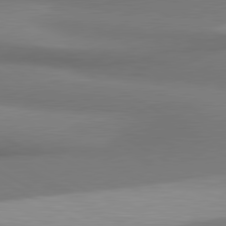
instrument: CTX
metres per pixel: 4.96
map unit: lApd
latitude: 80.9703
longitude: 174.9541
